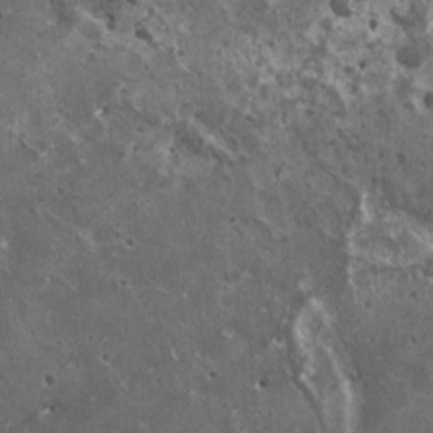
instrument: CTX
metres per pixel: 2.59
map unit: HNhu
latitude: 2.8569
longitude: 5.2942
